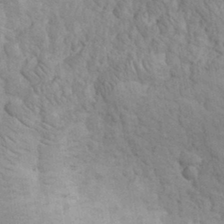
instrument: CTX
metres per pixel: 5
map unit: eHh
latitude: 32.1200
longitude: -67.4048
